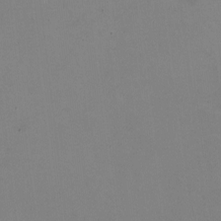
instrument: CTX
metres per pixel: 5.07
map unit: HNhu
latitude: -1.9179
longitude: -3.1592
